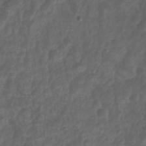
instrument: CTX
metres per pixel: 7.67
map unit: Nhu
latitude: 28.6868
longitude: -56.3656
